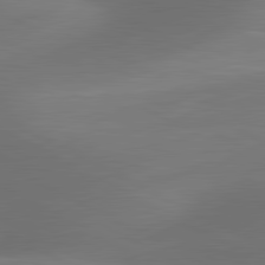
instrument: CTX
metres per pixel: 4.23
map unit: lApd
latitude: 81.1970
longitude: 132.7841
